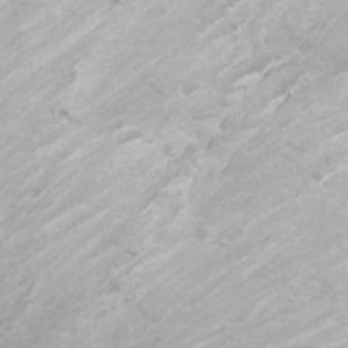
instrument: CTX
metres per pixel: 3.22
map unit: Ave
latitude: 18.8191
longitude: -132.6868
